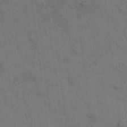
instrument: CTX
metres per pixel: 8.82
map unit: eHh
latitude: 15.1970
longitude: -62.6680
